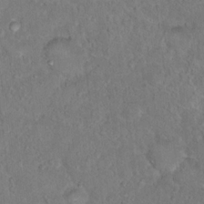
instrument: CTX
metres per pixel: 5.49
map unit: Hto
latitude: 16.6491
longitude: -37.9528
